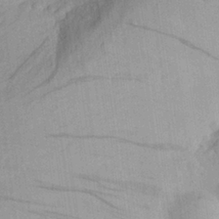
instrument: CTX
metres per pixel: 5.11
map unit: Aa
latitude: 26.3467
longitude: -145.3859
